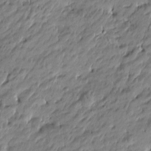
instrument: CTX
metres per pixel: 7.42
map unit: Htu
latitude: -5.3320
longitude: 177.1809
